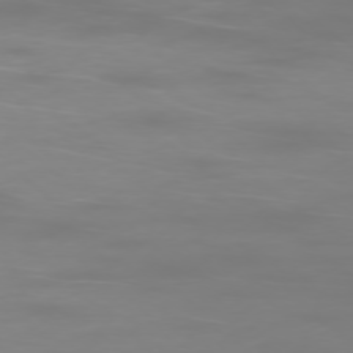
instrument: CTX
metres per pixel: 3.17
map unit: Ap
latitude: -77.0109
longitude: -81.0647
